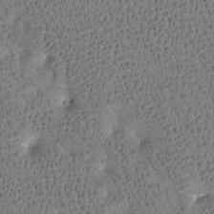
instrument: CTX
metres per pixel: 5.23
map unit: Htu
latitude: -4.2172
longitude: 176.2928
